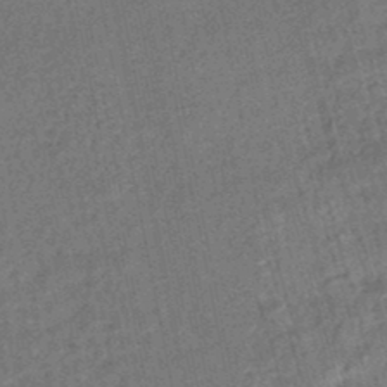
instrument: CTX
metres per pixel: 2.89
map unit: HNhu
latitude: -47.6344
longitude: 99.3698
